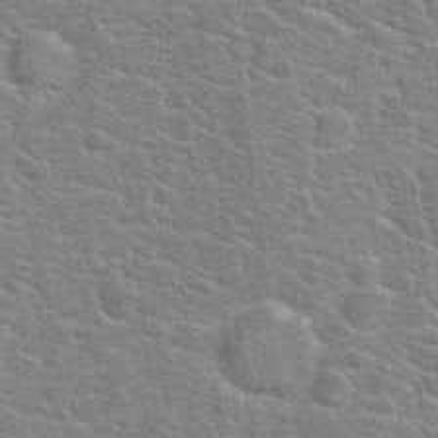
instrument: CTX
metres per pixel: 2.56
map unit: Hto
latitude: 20.2334
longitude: -44.3656
